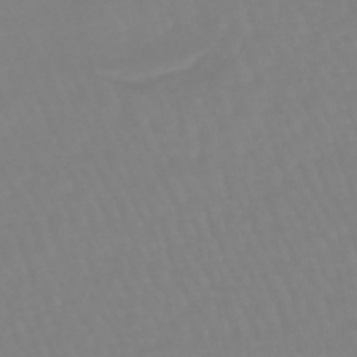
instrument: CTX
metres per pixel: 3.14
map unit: eHb
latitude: -45.3132
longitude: 81.0487
